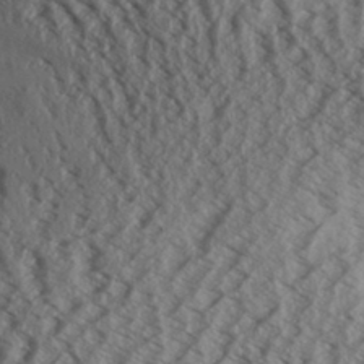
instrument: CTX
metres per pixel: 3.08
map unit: Aa
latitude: 31.7450
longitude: -137.5749
